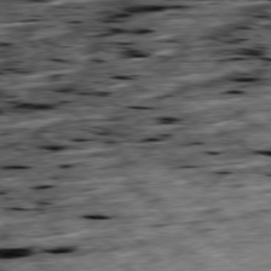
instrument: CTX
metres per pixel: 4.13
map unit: Ap
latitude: -79.2376
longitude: -50.6112
